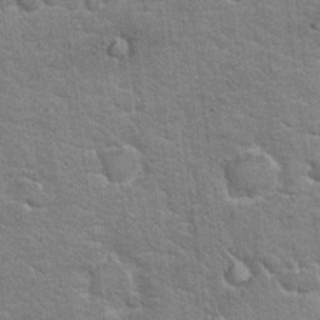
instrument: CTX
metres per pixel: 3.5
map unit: Hto
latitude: 20.6680
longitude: -48.0633
